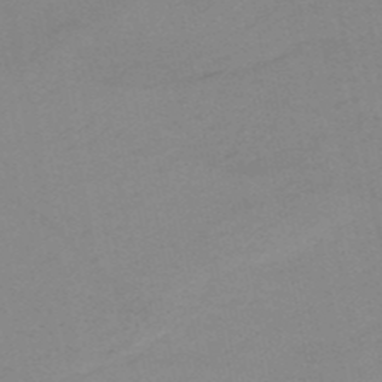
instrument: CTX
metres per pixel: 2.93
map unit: HNb
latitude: -51.3321
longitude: -52.6113
